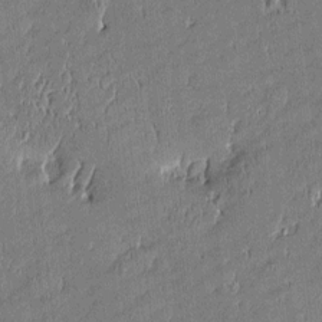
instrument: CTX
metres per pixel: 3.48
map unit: Htu
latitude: -5.4454
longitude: 176.5196
